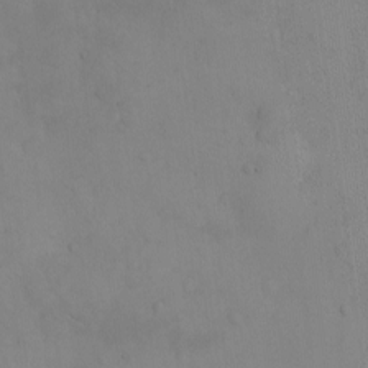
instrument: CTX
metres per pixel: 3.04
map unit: eHh
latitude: -8.8408
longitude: -66.6679
